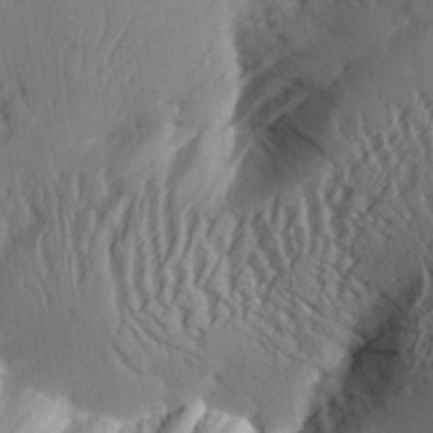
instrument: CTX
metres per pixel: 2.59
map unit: Aa
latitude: 26.6302
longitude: -134.1577
